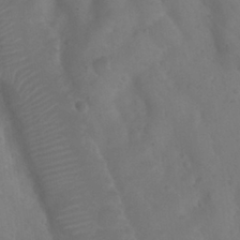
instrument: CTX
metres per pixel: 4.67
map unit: Nhu
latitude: 28.7246
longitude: -55.6883
